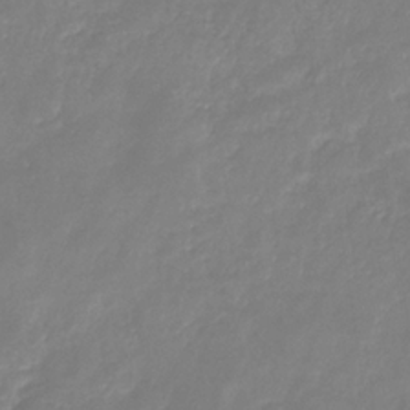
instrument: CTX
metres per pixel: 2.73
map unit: eHb
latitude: -30.6140
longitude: 72.9919
